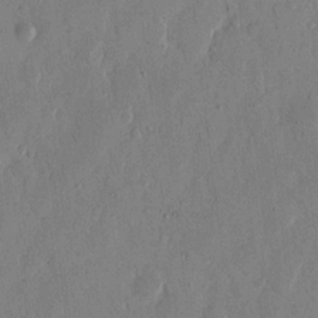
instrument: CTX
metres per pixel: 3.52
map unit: eHh
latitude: 12.7435
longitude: -68.1389
